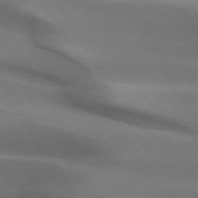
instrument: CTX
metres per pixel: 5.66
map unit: lApd
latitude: 73.1593
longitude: -51.3670
